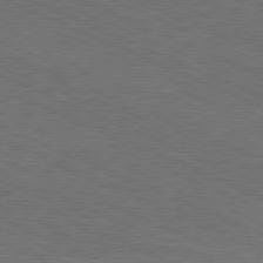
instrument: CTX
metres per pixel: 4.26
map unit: Hpe
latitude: -82.1795
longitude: 18.9542
